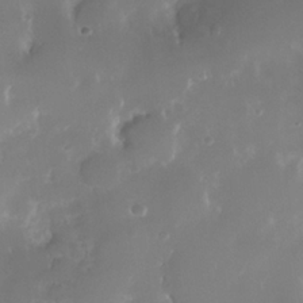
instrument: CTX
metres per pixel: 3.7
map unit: Nhe
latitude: -35.6155
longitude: -131.3671
